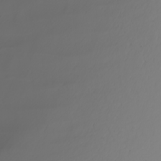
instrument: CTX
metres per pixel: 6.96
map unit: Nhu
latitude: -5.9556
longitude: -94.2523
